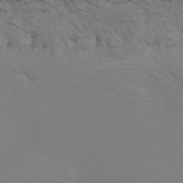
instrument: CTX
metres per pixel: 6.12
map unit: Nhu
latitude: -7.3132
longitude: -69.3859
